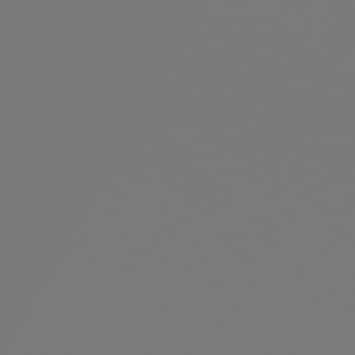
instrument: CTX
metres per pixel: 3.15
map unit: Hpe
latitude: 78.2901
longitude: -176.8002
